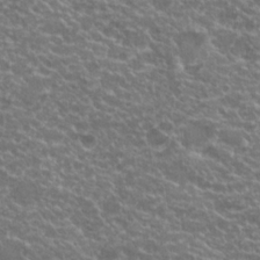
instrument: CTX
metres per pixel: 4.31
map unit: Hto
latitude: 20.3845
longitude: -36.5168
